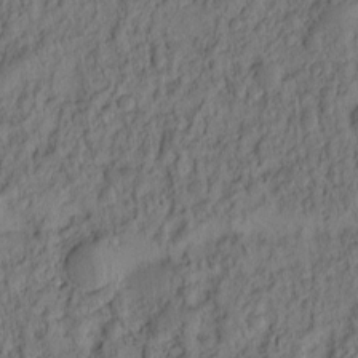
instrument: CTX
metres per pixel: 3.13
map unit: eHh
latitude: -2.3873
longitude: 17.6155
